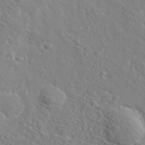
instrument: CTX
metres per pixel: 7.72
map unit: lHvf
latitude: 36.3845
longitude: -87.1592
